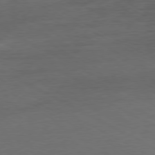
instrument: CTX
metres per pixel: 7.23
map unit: Ap
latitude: -79.8044
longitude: -57.1025
